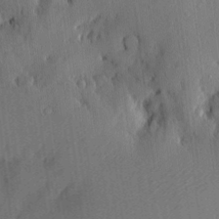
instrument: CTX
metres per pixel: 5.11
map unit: eHh
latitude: 5.4615
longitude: -73.6127
